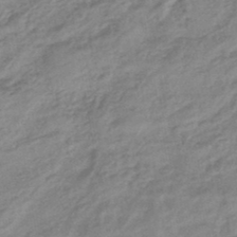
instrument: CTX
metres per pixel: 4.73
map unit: eHb
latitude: -44.2551
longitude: 85.1431
